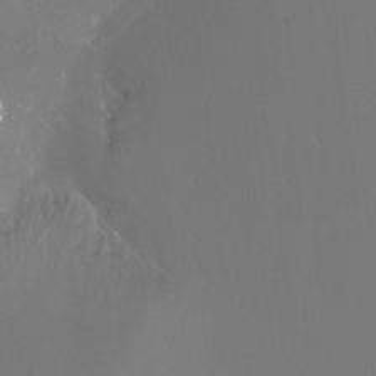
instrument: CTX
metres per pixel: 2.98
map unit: Nhu
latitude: -7.9367
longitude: -75.9339
